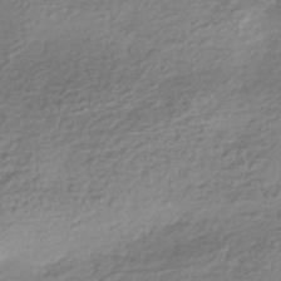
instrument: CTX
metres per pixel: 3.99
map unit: HNhu
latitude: -42.6707
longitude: 99.4265
